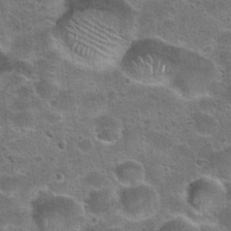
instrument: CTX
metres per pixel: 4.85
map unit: Hto
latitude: 23.7261
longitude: -49.1592
